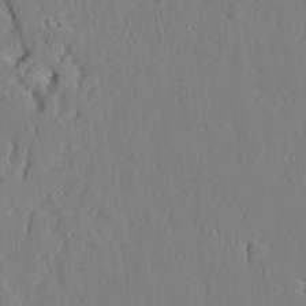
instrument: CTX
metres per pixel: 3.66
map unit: Aa
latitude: 9.4427
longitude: -135.3670
